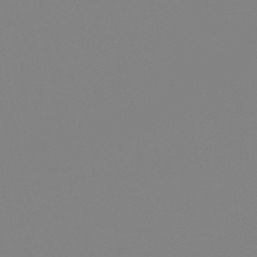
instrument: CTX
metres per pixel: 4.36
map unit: lHb
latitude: -49.2943
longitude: 74.4629
